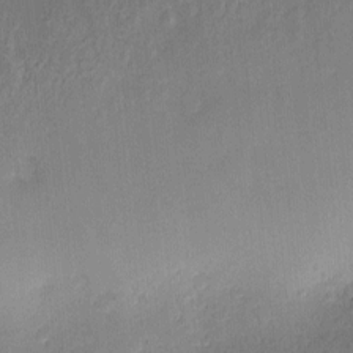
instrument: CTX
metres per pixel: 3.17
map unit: Hve
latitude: -9.3321
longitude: 175.2187
